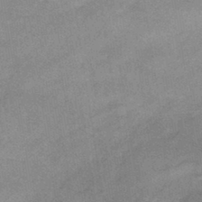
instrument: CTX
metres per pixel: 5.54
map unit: HNhu
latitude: -43.0864
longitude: 90.4629
